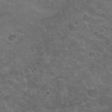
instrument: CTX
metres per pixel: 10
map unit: Hto
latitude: 33.6694
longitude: -50.4412
